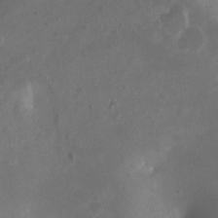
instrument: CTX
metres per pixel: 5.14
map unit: Nhu
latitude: -10.9731
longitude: -40.7057
